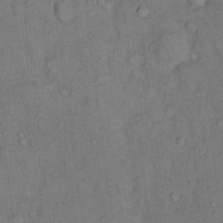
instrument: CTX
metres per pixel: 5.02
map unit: Hto
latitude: 11.2915
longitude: -60.8569
